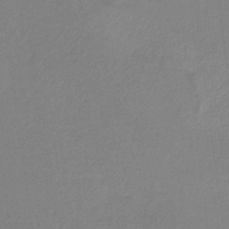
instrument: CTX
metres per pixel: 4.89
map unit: HNb
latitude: -36.8219
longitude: 54.9164
